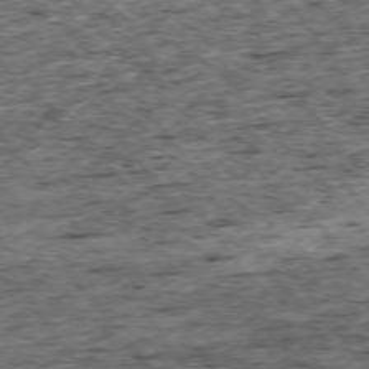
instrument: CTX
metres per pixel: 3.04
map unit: Ap
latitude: -74.8408
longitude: -87.2915
